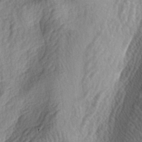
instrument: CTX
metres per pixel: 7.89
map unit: lAa
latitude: -4.4251
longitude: -124.5546
